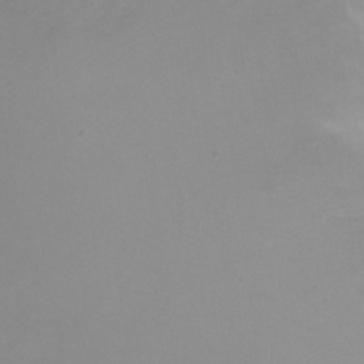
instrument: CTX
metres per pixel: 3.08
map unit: Nhu
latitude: -4.8030
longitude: -72.5357
